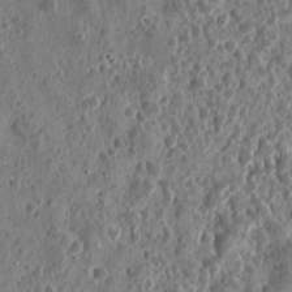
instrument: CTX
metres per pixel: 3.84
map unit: eHh
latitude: 10.1578
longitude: -73.7450
